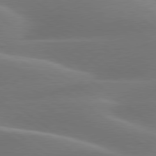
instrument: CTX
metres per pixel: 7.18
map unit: lApd
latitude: 79.6694
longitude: -91.1214
